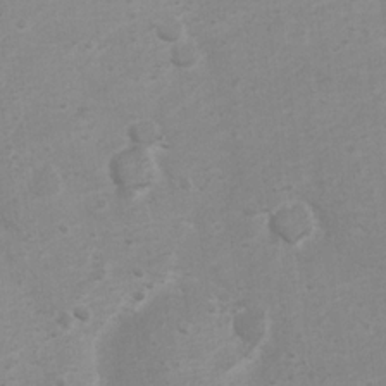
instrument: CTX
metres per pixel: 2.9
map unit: Ht
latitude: 3.3481
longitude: -28.4979
